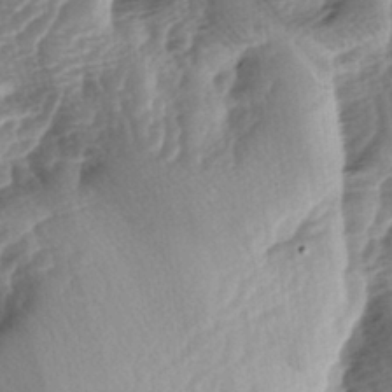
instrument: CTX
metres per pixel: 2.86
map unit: lAa
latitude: -4.1605
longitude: -126.9514
